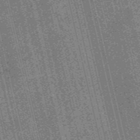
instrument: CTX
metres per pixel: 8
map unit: Nve
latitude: -56.5951
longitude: 54.4818
